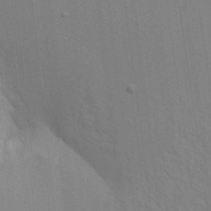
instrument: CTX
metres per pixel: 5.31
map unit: Aa
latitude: 19.6316
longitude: -143.2537
